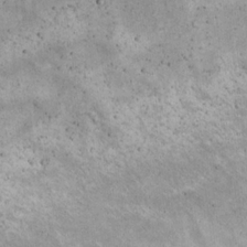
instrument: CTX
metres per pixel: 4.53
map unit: eHh
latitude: 22.0255
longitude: -65.2915
